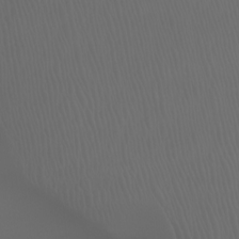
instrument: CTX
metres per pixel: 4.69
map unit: Htu
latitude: -7.4454
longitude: -73.3104
